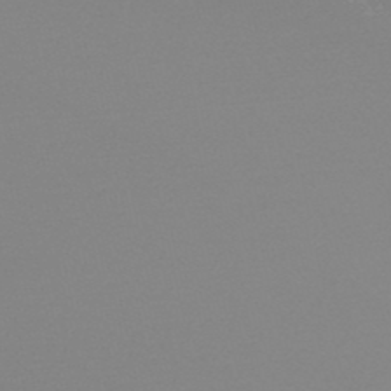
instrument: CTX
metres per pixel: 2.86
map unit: eHb
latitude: -48.7652
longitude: 86.9920
